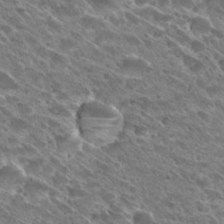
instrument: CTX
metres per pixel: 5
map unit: Hto
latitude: 27.6127
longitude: -41.6127
